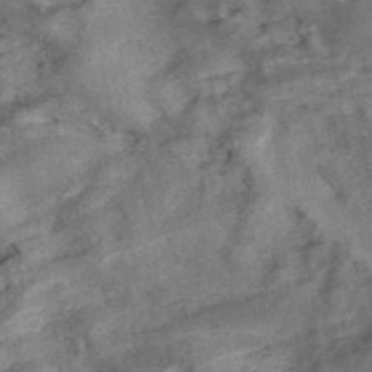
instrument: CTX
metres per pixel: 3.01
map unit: ANa
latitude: 42.4412
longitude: 16.8786
